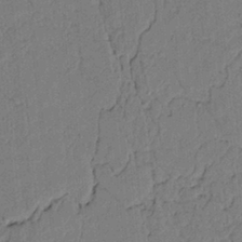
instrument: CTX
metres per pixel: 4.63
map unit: lAvf
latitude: 5.2537
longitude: 165.8234
